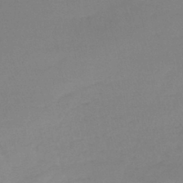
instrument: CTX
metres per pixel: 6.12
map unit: lHb
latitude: -42.1416
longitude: 59.9367
